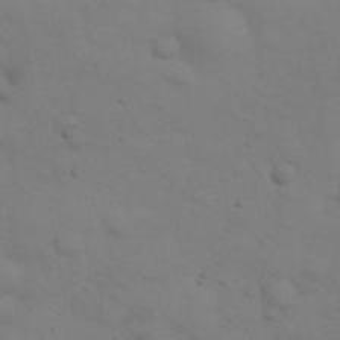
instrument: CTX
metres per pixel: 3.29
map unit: eHh
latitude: 30.4223
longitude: -69.7261
